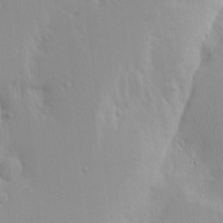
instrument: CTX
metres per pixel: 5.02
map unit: Aa
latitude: 17.9150
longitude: -142.2334
